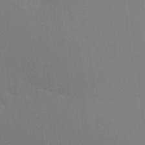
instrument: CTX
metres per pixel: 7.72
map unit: Ht
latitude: -4.4629
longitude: -60.7624
